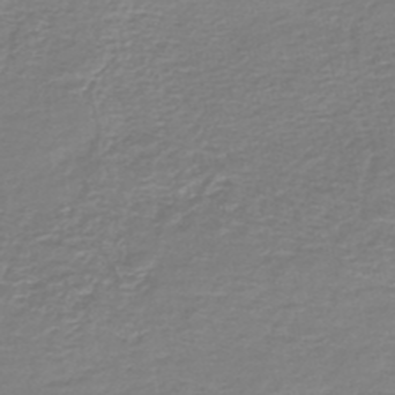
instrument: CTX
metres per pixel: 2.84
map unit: HNb
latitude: -46.1794
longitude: 53.2942
